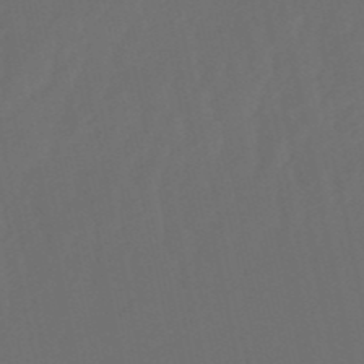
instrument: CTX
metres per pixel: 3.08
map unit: lHb
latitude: -50.8786
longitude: 81.1620
